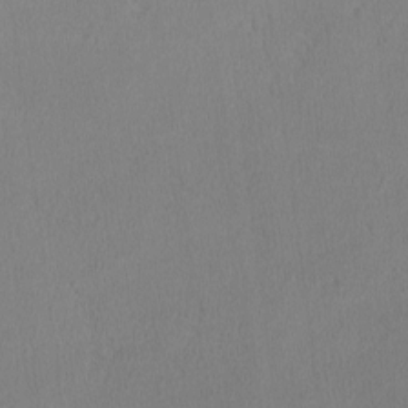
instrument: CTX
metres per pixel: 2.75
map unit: lHvf
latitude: -12.8786
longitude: -100.0822
